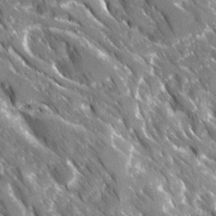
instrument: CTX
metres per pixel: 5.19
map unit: Ave
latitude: 16.3467
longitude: -131.0648
